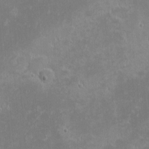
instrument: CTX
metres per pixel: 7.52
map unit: eHh
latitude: -1.7667
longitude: -85.3104
